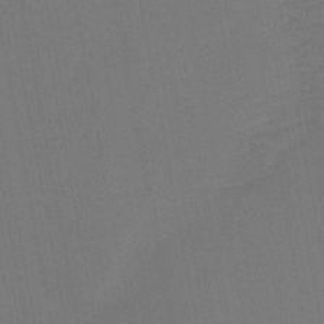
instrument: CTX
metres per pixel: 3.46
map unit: lHb
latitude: -46.2739
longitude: 63.6155
